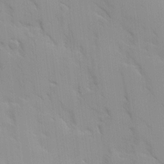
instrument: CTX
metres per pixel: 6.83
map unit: Ave
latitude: 9.1025
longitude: -103.4237
